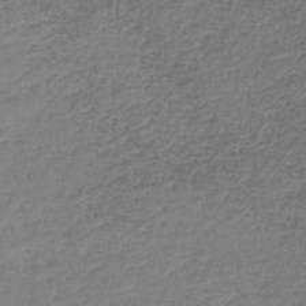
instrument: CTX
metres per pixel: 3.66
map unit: lHb
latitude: -44.5196
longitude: 59.5588
